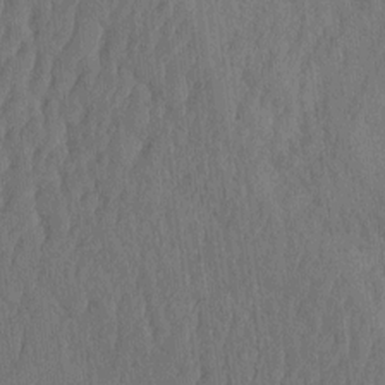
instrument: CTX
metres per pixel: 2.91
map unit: eHh
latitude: -2.8030
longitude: 14.4818
